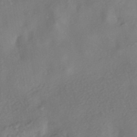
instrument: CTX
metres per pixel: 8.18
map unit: eHh
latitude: -42.0661
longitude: 118.3495
